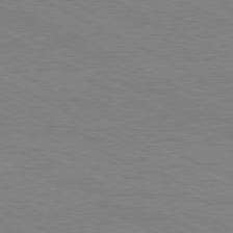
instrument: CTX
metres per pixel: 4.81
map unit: Hpe
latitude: -81.1620
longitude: 12.2362
